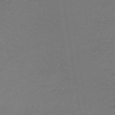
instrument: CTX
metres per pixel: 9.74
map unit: lHb
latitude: -34.2928
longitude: 67.5777
